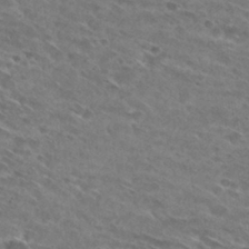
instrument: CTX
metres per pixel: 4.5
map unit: Hto
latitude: 29.6316
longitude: -44.4790
